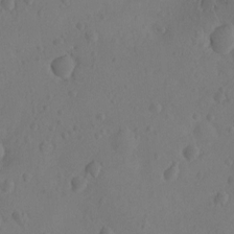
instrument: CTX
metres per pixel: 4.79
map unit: Ht
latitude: -10.2928
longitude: -23.0458
